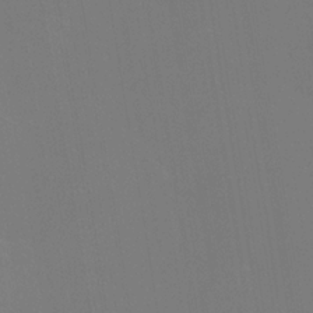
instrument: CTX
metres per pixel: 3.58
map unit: Htu
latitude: -14.1417
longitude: -47.8395
